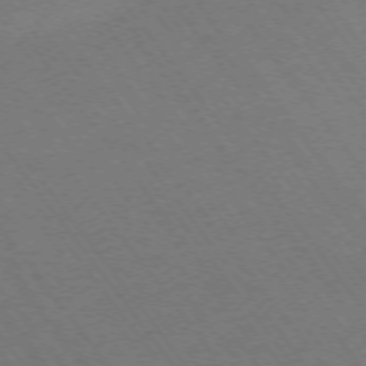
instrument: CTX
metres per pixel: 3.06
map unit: Ap
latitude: -74.4818
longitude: -69.7450
